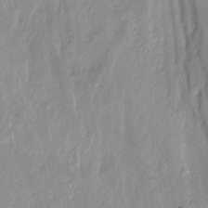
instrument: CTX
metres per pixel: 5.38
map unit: Nhu
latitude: -8.6329
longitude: -44.5357
